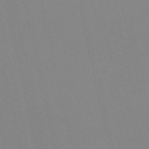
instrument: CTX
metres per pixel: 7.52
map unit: HNb
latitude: -53.5021
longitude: -36.7246
